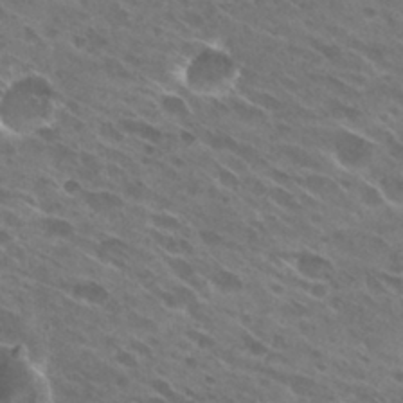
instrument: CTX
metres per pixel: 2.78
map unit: Hto
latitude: 28.9702
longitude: -44.1955
